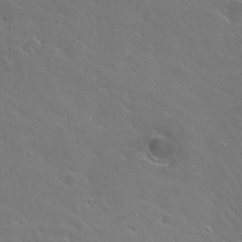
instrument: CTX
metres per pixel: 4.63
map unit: Hto
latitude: 28.1955
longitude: -48.5168
